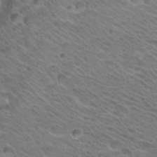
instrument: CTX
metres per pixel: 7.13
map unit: Hto
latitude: 26.3467
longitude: -35.7638
